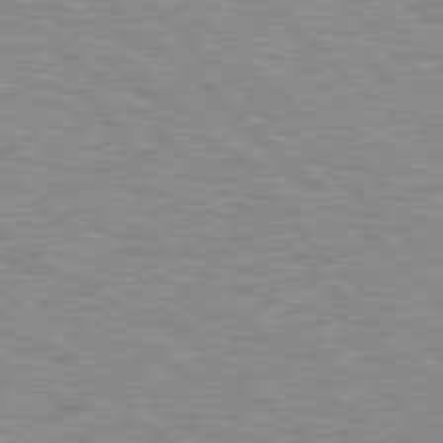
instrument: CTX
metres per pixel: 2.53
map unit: Hpe
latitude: 78.2145
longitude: -158.6868
